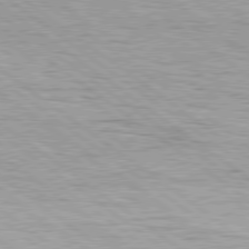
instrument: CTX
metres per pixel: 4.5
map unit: Hpe
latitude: 79.0837
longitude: -154.5924
